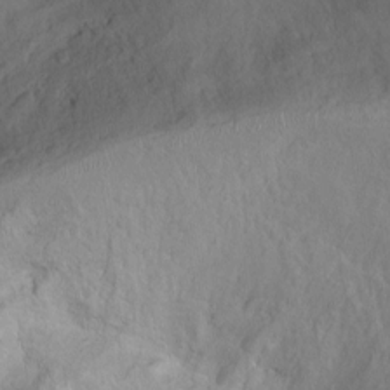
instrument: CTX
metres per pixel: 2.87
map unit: Ht
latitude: -0.4818
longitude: -45.3670
